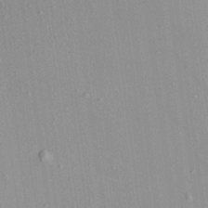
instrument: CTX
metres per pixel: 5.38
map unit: Aa
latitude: 20.8569
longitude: -143.4049
